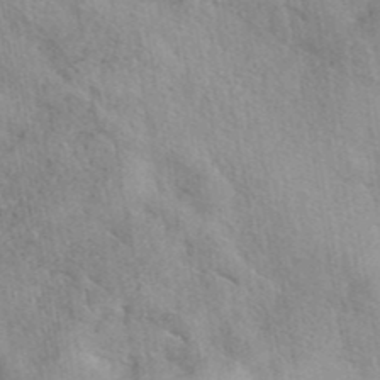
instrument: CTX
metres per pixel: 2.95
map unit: eAb
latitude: 41.9150
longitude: 107.5399
